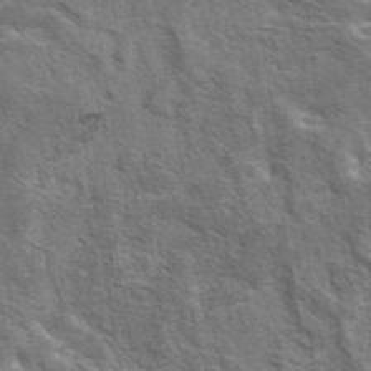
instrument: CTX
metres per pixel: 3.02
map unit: eAb
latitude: 43.8583
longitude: 111.8233
